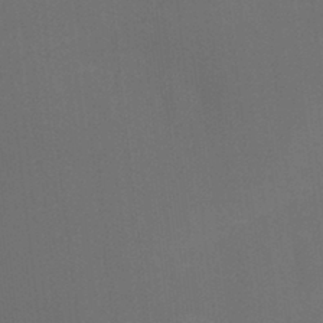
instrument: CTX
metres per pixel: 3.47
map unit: Ht
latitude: -6.3306
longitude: -26.8191
